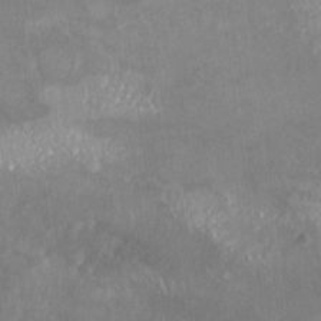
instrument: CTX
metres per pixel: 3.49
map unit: Nhu
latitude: -25.3132
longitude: -56.8191
